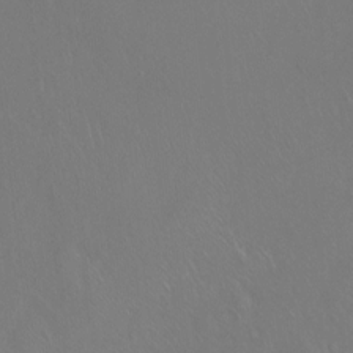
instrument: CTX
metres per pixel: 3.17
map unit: Ht
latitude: -7.5399
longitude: -37.3671
